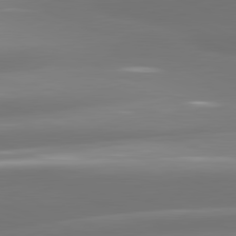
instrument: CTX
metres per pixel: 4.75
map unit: lApd
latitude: 81.4993
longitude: -147.9339
